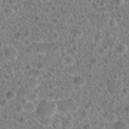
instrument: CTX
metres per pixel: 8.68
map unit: Hto
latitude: 18.9324
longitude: -40.9702
